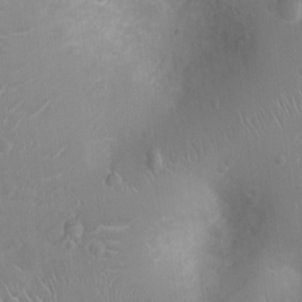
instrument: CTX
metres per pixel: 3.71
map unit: Ht
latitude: -4.5196
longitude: -16.0444
